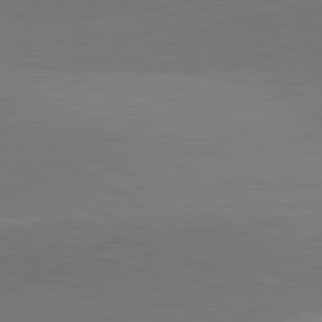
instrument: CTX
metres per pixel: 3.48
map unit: lApd
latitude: 82.0822
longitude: 148.6141
